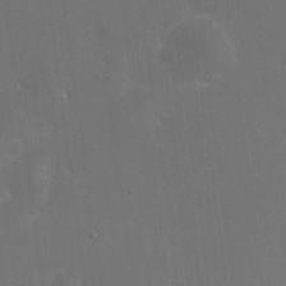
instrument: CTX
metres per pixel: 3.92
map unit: eHh
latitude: 19.8772
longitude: -66.5356
